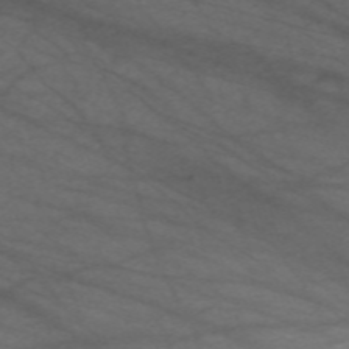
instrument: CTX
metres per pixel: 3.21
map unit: Nve
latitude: -59.7855
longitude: 61.6155
